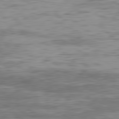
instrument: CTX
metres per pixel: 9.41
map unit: Ap
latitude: -82.3495
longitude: -77.6882
